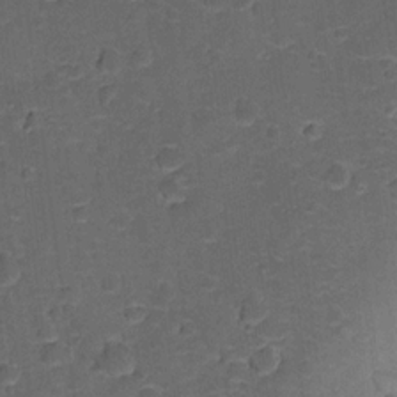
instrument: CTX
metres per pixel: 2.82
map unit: lHvf
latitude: 13.3482
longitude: 178.5573
